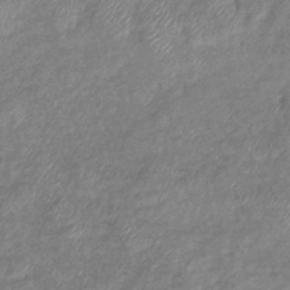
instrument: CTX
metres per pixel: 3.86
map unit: eHb
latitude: -38.8786
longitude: 78.4818
